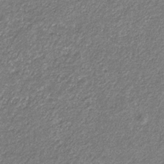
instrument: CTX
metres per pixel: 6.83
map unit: eHb
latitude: -31.5777
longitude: 69.8800
